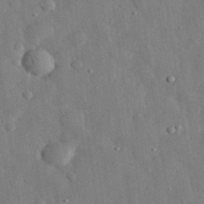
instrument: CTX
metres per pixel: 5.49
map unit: eHh
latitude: 31.5749
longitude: -77.6505
